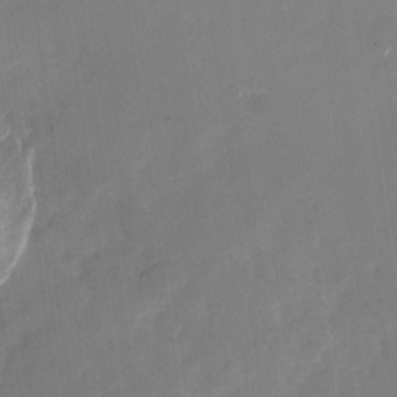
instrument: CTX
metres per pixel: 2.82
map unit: Nhu
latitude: -27.7099
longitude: -74.5924
